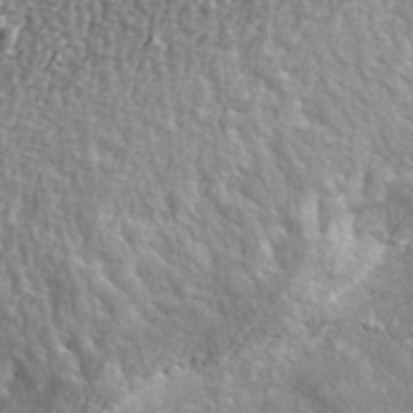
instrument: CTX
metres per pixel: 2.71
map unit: lHvf
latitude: 36.0444
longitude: -87.7638
